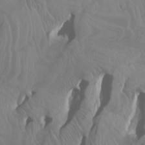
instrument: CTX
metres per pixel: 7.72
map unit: Htu
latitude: -4.7274
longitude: -89.5560
